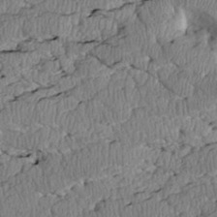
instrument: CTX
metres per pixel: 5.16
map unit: Htu
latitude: 3.5560
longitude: 149.8045
